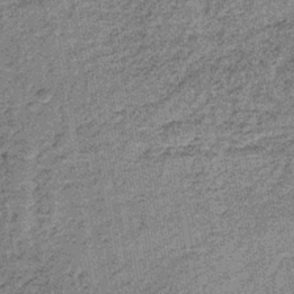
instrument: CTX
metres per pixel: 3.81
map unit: lHb
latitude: -37.8800
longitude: 65.8234
